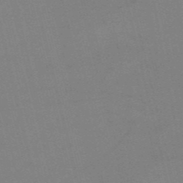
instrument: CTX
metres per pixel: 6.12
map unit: HNb
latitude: -52.6518
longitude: -45.6505
